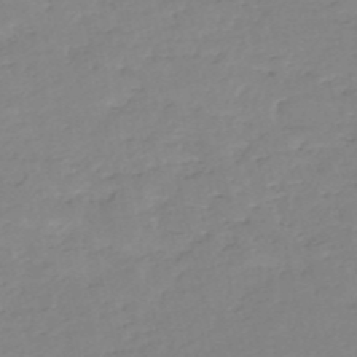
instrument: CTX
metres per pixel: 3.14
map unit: eHh
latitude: -52.4440
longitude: -24.4978
